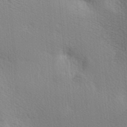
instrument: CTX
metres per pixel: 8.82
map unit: lAa
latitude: -8.1228
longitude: -124.3089
